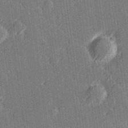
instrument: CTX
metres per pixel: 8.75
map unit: Hve
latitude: 27.2726
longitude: 145.5210
